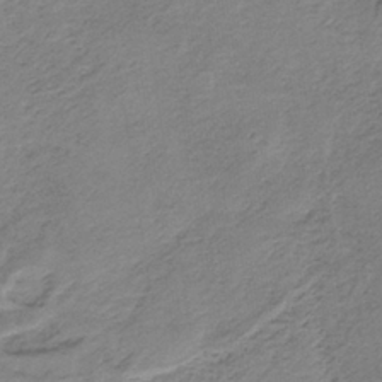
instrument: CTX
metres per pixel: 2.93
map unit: HNb
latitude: -34.8219
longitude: 56.7841
